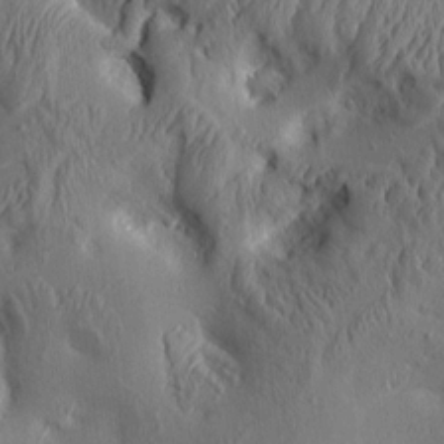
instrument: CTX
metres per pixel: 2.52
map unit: Aa
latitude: 9.7450
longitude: -129.8583
